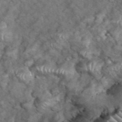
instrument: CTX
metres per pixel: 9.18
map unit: eHh
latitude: 39.0458
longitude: -56.7435
